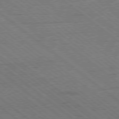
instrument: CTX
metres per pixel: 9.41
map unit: Hpe
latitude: -78.9352
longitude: -15.8206
